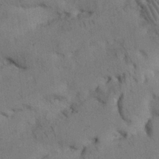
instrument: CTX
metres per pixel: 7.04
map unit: Nhu
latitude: 26.4223
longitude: -71.0458
